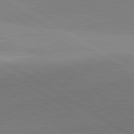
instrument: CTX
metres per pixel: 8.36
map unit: lApd
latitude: 81.6883
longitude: 135.6911
